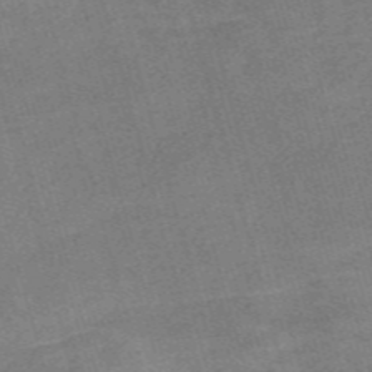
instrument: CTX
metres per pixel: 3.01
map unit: Nve
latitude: -58.8407
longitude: 65.1998
